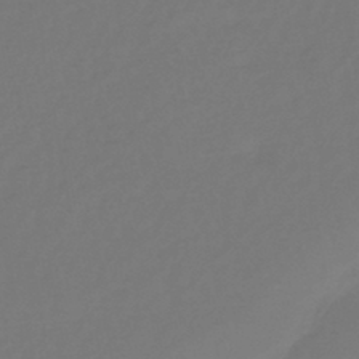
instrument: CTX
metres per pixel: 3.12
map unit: eHb
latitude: -43.4643
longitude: 87.3321
